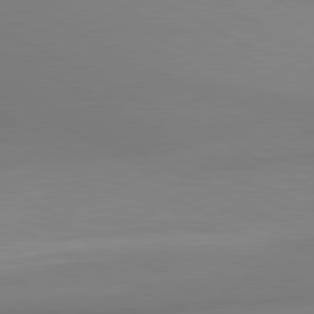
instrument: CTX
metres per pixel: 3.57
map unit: lApd
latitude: 80.7624
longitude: 132.8219
